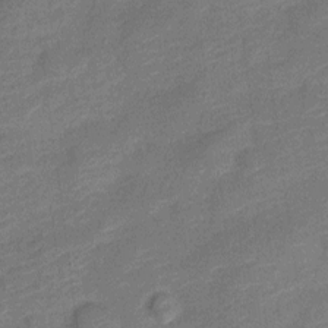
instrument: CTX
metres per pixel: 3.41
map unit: Nve
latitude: -18.6518
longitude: 108.7085
